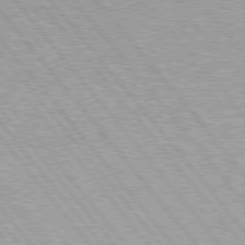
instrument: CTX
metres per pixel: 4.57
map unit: Hpe
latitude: 76.3467
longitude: -156.5734
